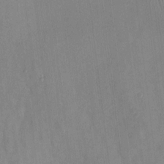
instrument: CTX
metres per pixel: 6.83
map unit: Htu
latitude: 2.4223
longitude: 148.7652
